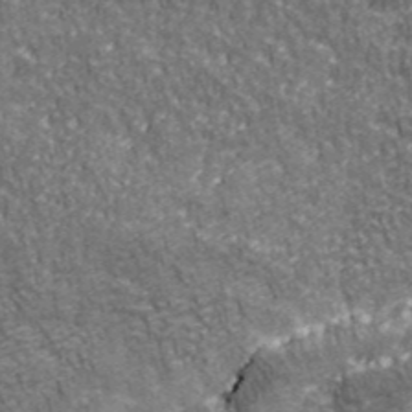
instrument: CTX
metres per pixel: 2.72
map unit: eHh
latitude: 43.1592
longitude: -90.9892
